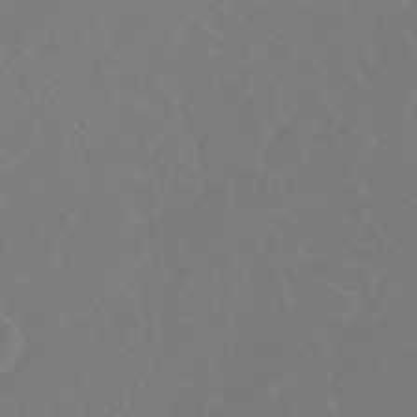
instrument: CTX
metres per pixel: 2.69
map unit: eHh
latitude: 1.0647
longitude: -54.8191
